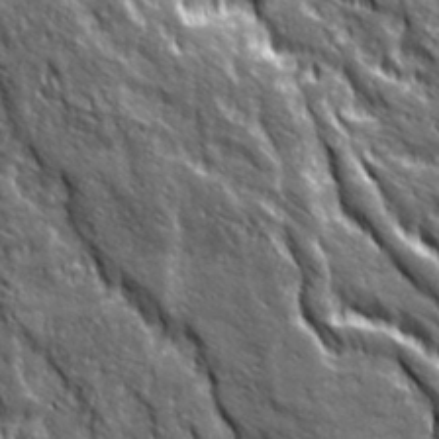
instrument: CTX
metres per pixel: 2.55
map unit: Ave
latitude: 20.0633
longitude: -134.9136
